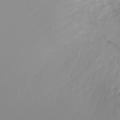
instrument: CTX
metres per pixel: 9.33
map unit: Ht
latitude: -13.1242
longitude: -44.2711
